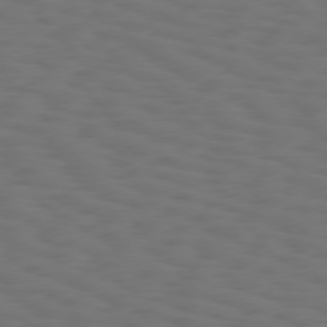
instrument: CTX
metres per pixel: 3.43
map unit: Hpe
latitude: 75.5560
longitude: -132.9136
